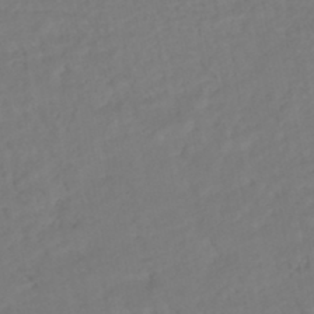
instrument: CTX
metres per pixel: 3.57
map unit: HNhu
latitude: -45.3699
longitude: 103.3132
